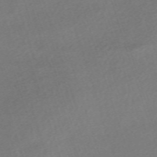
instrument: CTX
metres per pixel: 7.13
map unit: eHh
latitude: -62.5384
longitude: 53.4454
